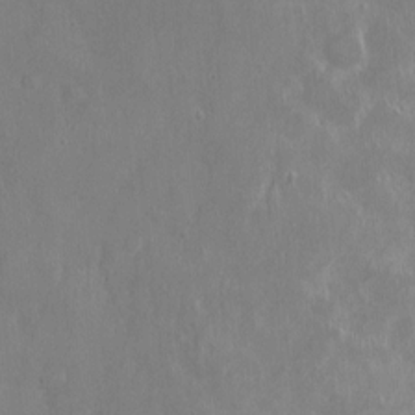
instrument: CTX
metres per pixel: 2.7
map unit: Ht
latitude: -4.3117
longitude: -15.4238
